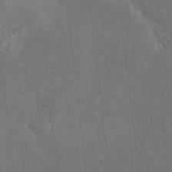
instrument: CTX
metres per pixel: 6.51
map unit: HNhu
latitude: 6.3656
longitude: 3.8989
